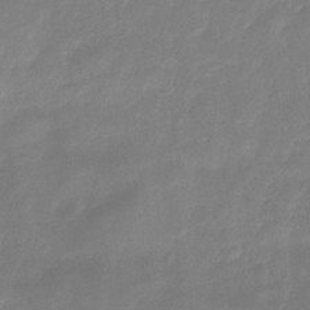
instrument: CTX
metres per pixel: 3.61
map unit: eHb
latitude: -30.6329
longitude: 73.0108
